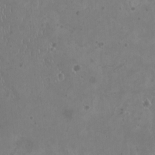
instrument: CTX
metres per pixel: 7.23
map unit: HNhu
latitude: -1.2754
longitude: 1.4455
